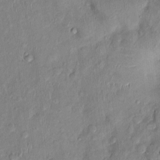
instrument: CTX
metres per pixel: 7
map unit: Nhu
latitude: 0.8569
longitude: -14.6113
